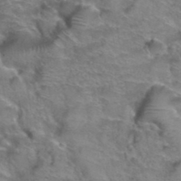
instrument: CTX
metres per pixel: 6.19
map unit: Hto
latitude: 39.5182
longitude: -43.2348
